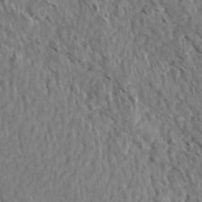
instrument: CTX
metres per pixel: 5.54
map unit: Aa
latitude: 14.1200
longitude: -142.1011
